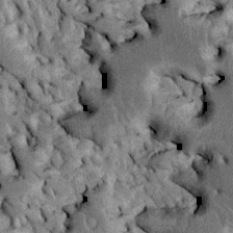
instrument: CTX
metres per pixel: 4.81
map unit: Htu
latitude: -5.1053
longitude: 156.9919
